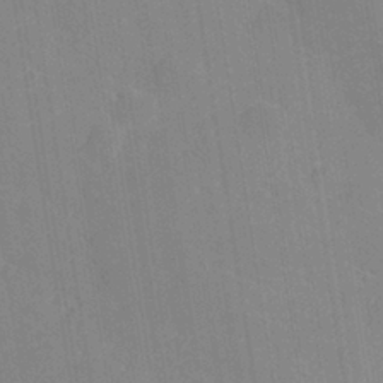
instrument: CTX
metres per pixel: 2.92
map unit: lHvf
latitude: 26.9514
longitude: 143.5966
